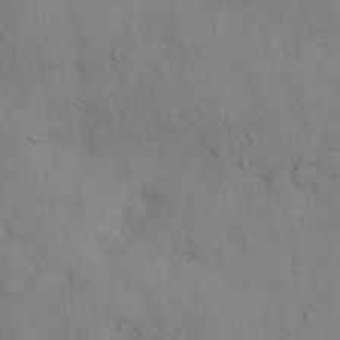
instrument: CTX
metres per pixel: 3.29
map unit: Nhu
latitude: 28.1389
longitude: -69.7450
